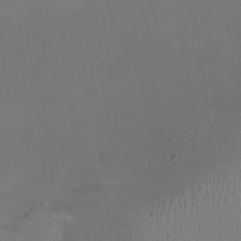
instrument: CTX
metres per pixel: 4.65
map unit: HNhu
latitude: -3.1809
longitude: -6.6679
